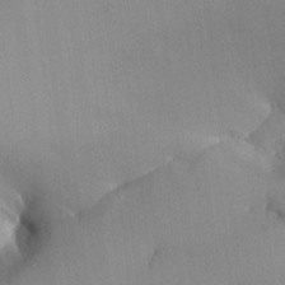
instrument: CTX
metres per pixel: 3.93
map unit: Aa
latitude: 24.7813
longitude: -128.3089
